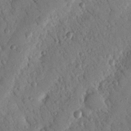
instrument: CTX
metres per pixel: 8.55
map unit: Nhu
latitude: 19.2726
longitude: -77.8205
